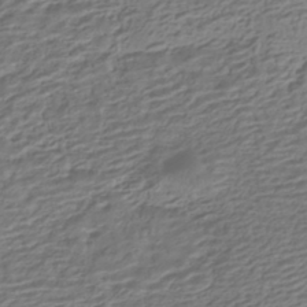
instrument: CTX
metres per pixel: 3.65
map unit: HNhu
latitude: -42.6518
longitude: 100.9919
